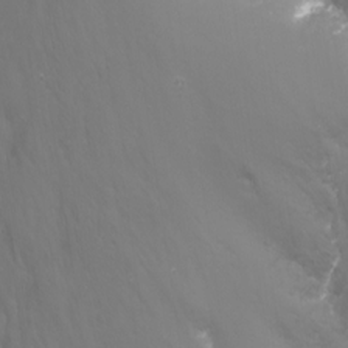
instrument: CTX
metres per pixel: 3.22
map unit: Nhu
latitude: -14.3873
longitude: -62.8758
